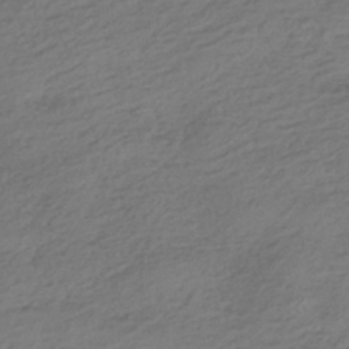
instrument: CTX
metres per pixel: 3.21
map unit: HNhu
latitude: -42.7463
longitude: 104.6896
